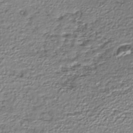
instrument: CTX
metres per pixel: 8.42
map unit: Nhe
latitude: -45.0298
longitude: 152.1228
